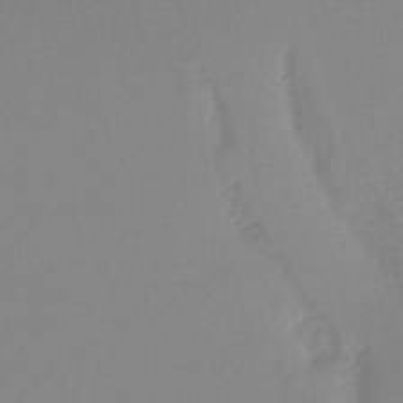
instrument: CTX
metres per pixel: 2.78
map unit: lHb
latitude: -44.4440
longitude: 54.7085
